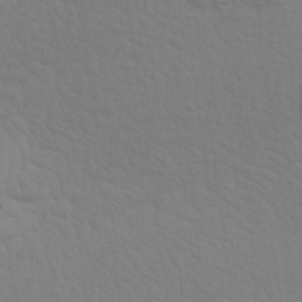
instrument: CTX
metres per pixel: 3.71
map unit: Aa
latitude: 18.5734
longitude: -145.0080
